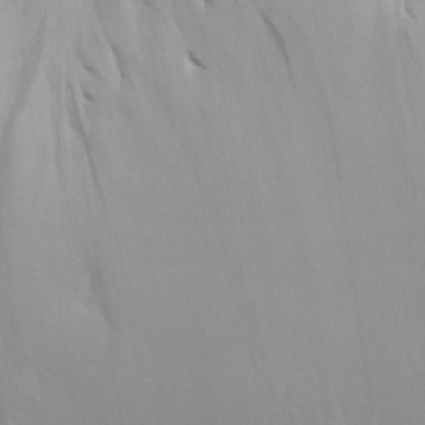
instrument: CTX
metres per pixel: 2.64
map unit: Aa
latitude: 29.4615
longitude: -134.3845
